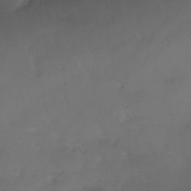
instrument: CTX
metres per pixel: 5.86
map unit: Nhe
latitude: -32.9353
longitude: -92.6112
